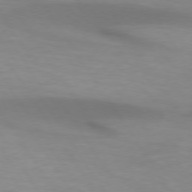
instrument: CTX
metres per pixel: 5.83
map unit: lApd
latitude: 74.5168
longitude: -50.4412
